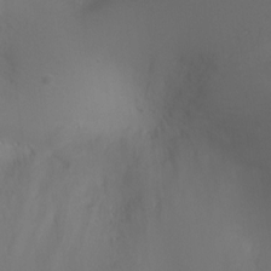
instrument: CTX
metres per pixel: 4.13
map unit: Ht
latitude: 1.5938
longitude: -21.0648
